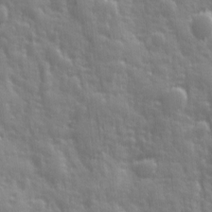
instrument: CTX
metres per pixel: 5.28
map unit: Ave
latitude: 12.9325
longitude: -104.0255
